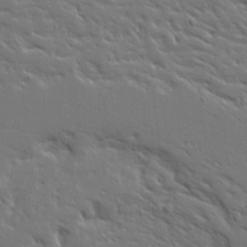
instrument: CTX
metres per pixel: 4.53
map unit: Ave
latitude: 14.5924
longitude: -139.4804
